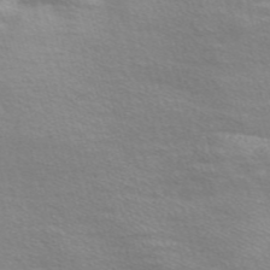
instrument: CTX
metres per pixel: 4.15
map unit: Nve
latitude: -57.1053
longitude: 60.3873
